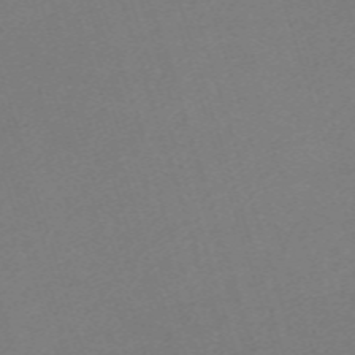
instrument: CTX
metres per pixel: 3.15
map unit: eHh
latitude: -61.8800
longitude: 49.7667
